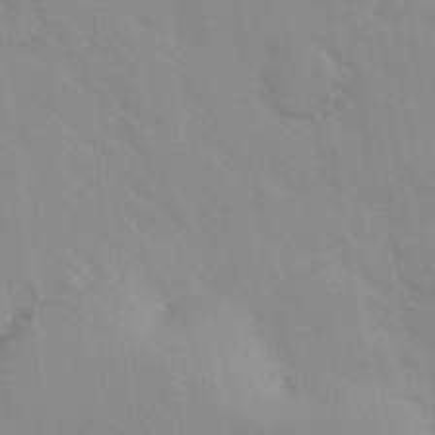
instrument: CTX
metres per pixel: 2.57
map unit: Ave
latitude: -1.5022
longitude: -112.0633
